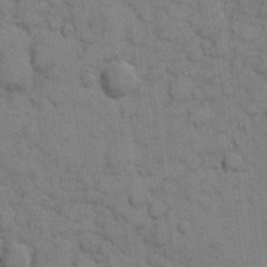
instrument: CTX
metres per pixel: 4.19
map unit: eHh
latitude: 8.1200
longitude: -65.1592
